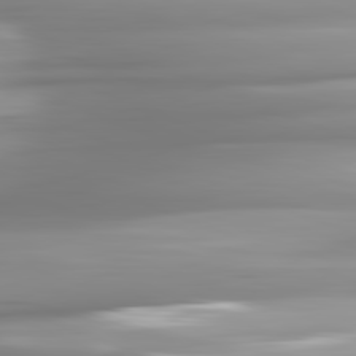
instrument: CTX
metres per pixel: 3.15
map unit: lApd
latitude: 82.1388
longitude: -142.7057
